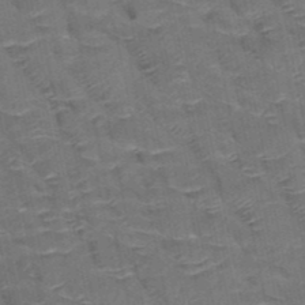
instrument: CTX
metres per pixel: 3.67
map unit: HNb
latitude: -50.6140
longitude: -47.6316
